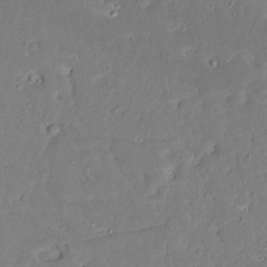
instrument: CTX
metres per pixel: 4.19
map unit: Aa
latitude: 12.8191
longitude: -139.8205
